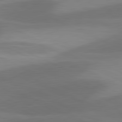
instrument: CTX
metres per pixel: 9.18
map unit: lApd
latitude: 81.1970
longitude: 125.8989
